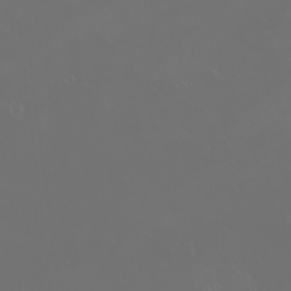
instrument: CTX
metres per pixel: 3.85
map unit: eHh
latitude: -2.4251
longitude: 19.8422
